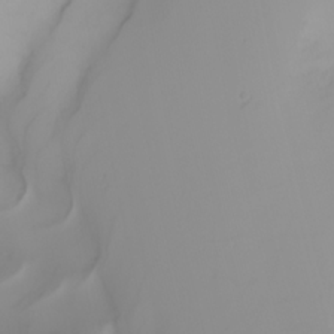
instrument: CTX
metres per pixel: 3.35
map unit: Nhu
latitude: -4.7652
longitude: -92.7624
